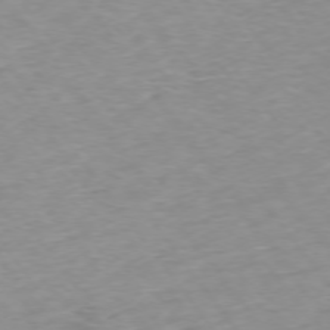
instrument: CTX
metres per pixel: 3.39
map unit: Ap
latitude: -74.9353
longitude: -79.5371
